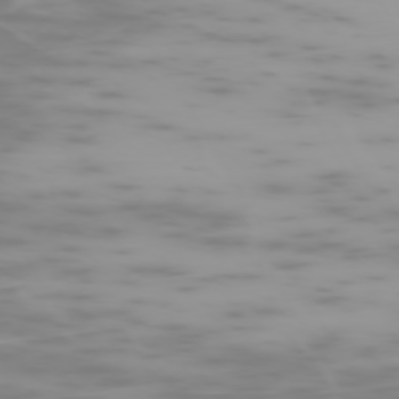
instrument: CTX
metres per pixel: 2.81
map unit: Hpe
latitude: -73.8989
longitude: 4.2928
